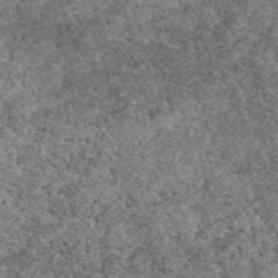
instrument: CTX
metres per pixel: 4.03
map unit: eAb
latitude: 49.4993
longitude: 113.5021
